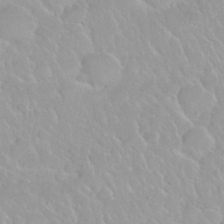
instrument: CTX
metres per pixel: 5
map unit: Nhu
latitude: 29.7638
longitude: -55.3293
